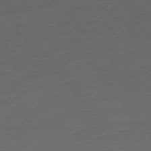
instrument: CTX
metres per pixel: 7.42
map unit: Ap
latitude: -75.0487
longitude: -83.2914
